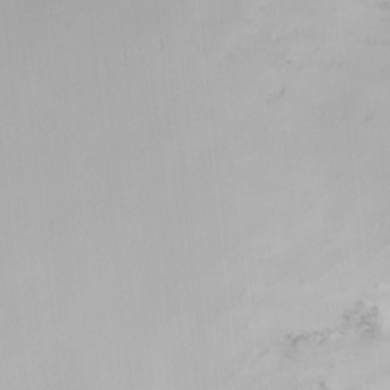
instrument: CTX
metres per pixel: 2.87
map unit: Nhu
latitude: -4.8219
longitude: -92.6301
